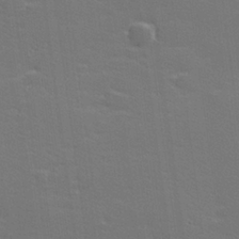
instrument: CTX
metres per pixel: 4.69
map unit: lHvf
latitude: 26.2145
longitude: 142.0850
